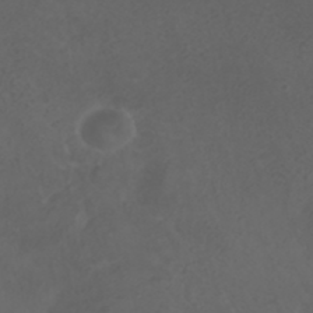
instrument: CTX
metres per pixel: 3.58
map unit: ANa
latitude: 36.3279
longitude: 13.9745
